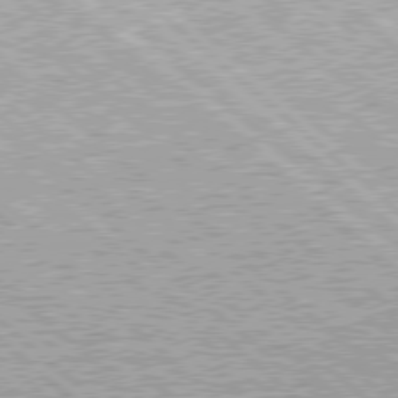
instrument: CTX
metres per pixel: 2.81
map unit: Hpe
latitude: 78.1389
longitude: -159.5938
